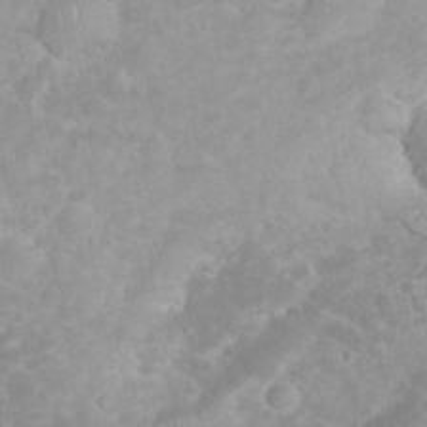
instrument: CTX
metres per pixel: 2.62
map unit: eHh
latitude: 35.2914
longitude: -62.7813
